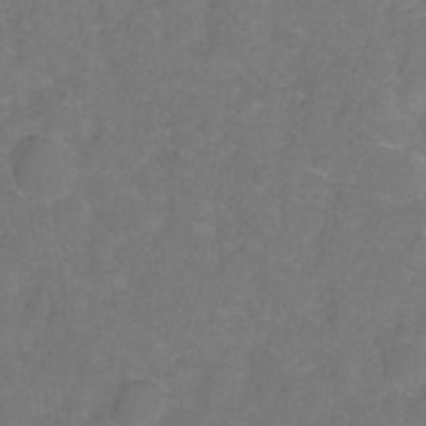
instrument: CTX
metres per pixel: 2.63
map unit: Hto
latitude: -1.8423
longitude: -34.2333
